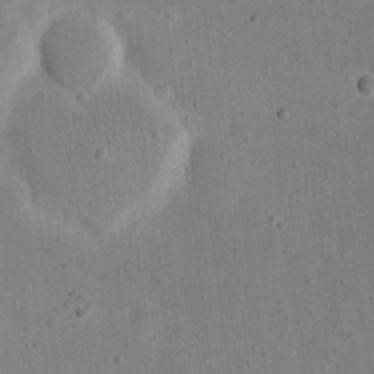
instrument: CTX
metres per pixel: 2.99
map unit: eHh
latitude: 18.6112
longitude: -71.2537
